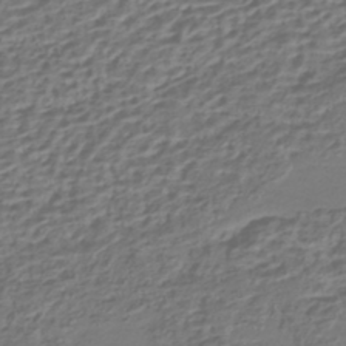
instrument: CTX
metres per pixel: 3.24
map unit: HNhu
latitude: -42.7274
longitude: 107.1809
